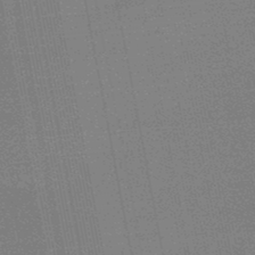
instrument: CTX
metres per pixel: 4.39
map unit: lHb
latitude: -47.5588
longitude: 61.3321
